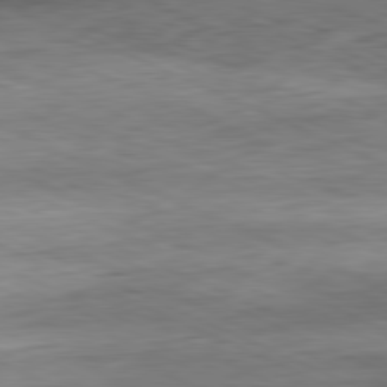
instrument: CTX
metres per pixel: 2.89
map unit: Ap
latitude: -81.6344
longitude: -71.9528
